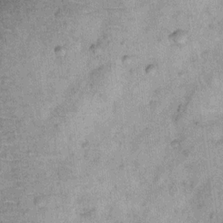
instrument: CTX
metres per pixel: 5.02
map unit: Ht
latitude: 11.7072
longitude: -39.3482
